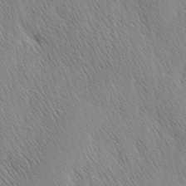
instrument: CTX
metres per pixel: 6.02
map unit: Ave
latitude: 1.1025
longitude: -114.6301
